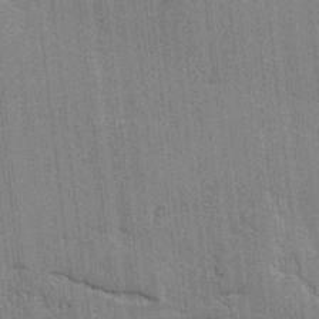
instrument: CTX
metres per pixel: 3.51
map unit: lAvf
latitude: -1.8612
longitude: -107.7072
